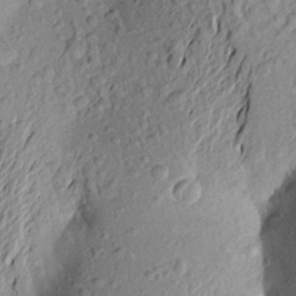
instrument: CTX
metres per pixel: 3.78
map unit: Aa
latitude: 22.2522
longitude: -149.4615
